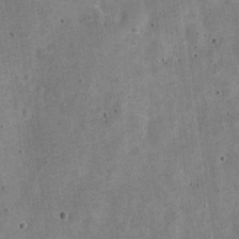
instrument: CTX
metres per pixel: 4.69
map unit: Nve
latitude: -25.2943
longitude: 105.4265
